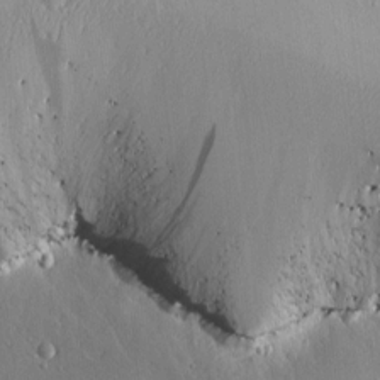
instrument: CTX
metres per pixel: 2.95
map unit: Htu
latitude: 0.4412
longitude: 173.8611
